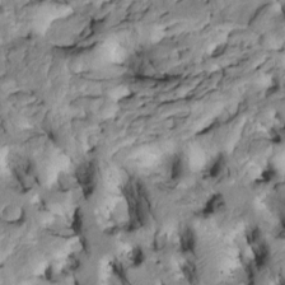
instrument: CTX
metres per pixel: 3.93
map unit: Htu
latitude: -3.0486
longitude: 149.5022
